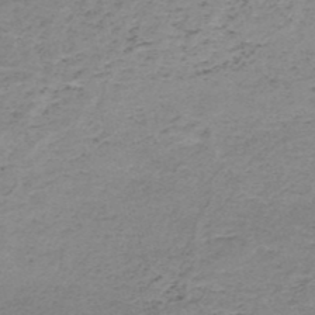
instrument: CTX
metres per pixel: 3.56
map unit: HNb
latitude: -50.4440
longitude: -53.8772
